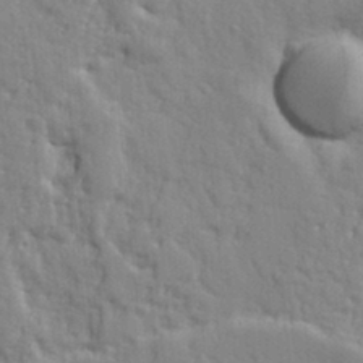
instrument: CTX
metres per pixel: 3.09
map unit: Ht
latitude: 9.7261
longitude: -77.1403
